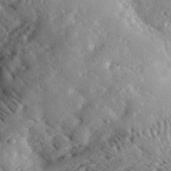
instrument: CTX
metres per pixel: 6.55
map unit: lHvf
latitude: 33.7261
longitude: -83.4615
